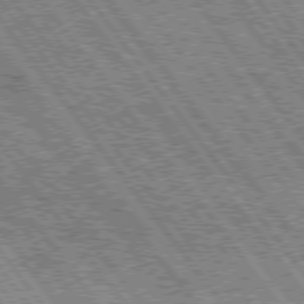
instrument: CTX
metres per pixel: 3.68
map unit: Hpe
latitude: 75.5560
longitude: -156.1388
